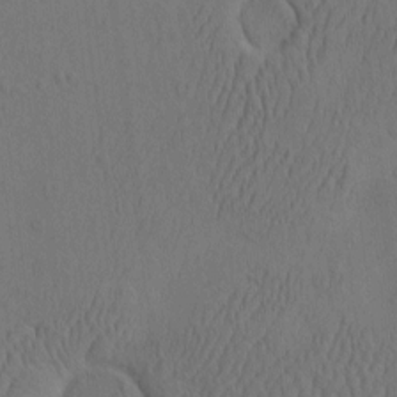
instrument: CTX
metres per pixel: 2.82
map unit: eHh
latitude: -2.8785
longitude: 17.7856
